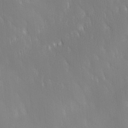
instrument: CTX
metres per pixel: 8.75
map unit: Ave
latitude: 2.1766
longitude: -113.7638
